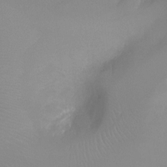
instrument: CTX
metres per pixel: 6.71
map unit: Ht
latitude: -5.0297
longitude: -26.7057
